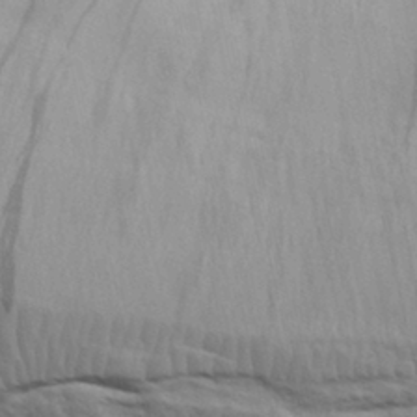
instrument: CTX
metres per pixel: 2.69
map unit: eHh
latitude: 29.9528
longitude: -75.3104
